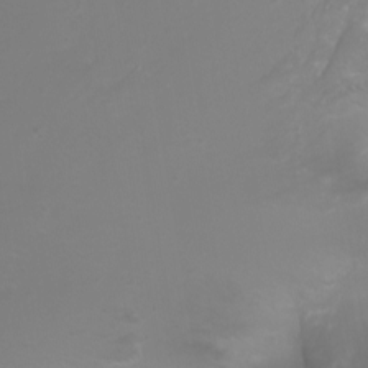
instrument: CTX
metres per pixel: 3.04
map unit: Nhu
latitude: -5.1431
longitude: -73.7072
